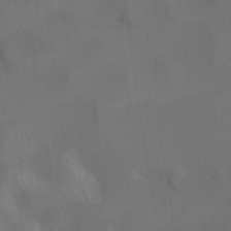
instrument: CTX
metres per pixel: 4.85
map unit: Ht
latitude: -4.8408
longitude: -63.0459
